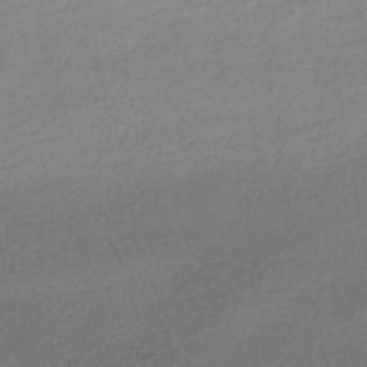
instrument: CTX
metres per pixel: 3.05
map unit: HNhu
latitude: -42.2928
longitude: 95.7666
